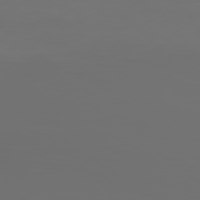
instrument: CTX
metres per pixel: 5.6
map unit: Hpe
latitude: 77.6127
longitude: -135.9150
